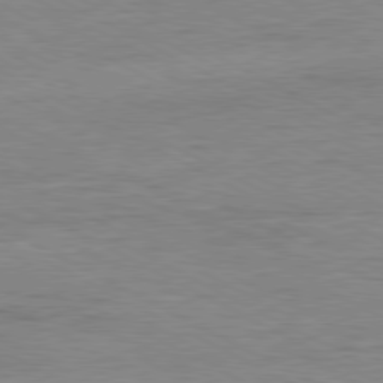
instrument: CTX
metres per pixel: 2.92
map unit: Ap
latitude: -80.8786
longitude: -86.2711
